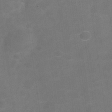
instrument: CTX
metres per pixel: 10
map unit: Hve
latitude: -29.8800
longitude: 93.6155
